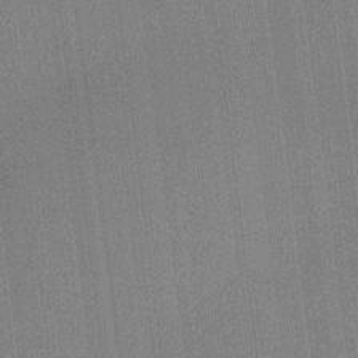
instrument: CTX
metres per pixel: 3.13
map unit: Ht
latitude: -6.4818
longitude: -27.5938
